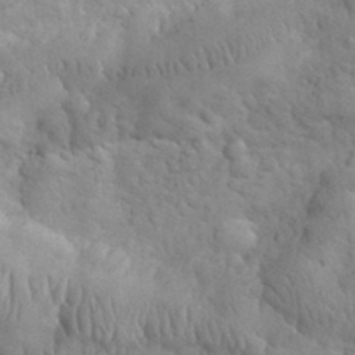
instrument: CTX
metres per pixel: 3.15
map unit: eHh
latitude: 31.9339
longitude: -68.4223
